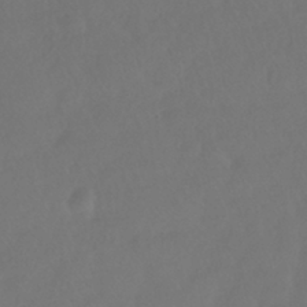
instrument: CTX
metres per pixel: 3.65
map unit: HNhu
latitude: -41.2187
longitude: 97.5588
